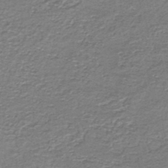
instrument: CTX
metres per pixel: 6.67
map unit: HNb
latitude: -44.1228
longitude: 50.5196
